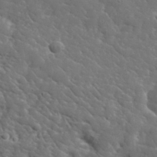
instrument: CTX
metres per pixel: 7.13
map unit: lHvf
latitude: 37.5371
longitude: -91.8205
